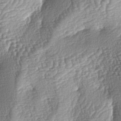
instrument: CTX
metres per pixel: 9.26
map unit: lAa
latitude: -4.0850
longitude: -127.6883
